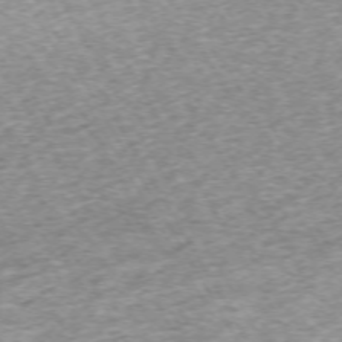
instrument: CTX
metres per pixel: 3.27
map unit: Hpe
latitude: -71.3321
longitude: 13.7667
